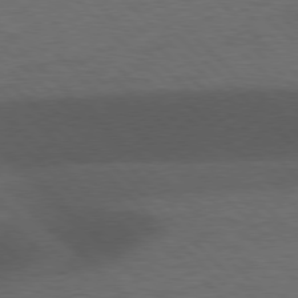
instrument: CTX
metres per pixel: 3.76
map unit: lApd
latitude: 77.1403
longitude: -60.1200
